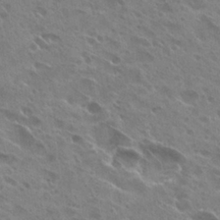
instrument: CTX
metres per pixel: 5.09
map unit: Hto
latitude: 26.9703
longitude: -40.8757
